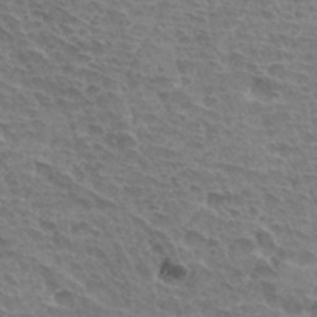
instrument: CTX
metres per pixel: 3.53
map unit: Hto
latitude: 33.6694
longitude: -44.9891
